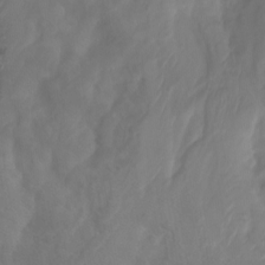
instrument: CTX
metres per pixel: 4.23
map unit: Nhu
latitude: -13.3699
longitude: -62.2145
